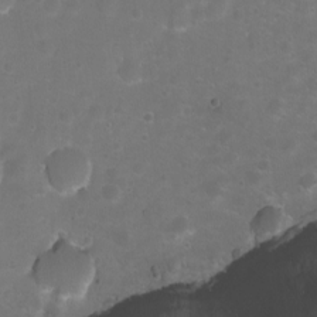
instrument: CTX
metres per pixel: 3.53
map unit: Nhu
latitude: -7.4076
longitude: -45.6694
